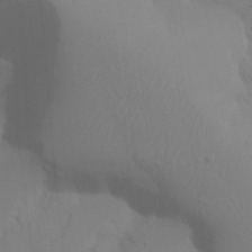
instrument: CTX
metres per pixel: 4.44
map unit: Nhu
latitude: 21.2159
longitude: -73.5183
